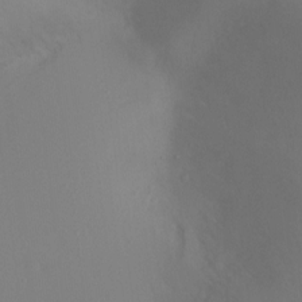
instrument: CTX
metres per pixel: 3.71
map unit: Ht
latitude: -10.2173
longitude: -33.0081
